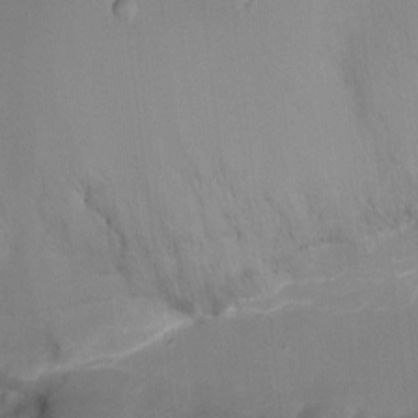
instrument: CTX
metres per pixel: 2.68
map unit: Nhu
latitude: -10.8219
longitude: -33.3860
